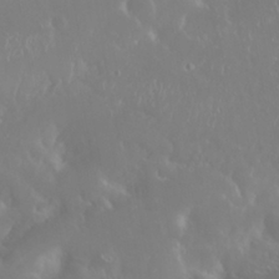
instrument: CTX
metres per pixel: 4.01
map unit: Nhu
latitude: 25.5749
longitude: -58.8569
